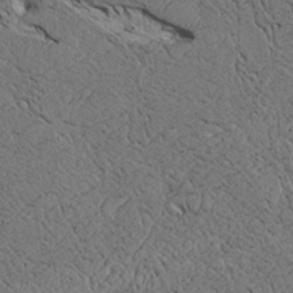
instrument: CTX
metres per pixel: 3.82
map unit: Htu
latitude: 3.8016
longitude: 151.6155
